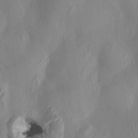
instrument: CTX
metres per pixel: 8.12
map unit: HNhu
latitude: 3.4615
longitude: -4.9892
